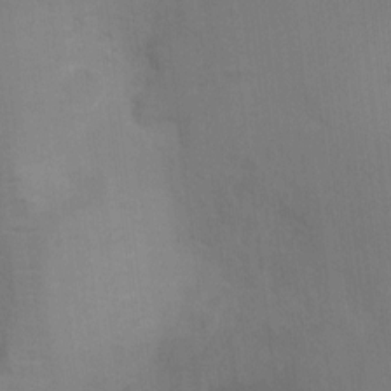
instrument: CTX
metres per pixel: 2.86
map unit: Ht
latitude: -3.5399
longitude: -17.3482
